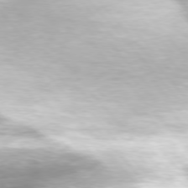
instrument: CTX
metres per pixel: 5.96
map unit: Hpe
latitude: 75.9717
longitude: -132.9136
